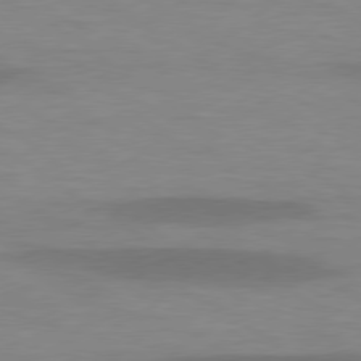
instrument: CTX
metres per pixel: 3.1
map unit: lApd
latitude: 78.6869
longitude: -47.8773
